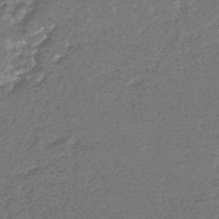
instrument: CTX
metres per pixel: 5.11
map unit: eHb
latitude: -45.5021
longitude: 88.7652
